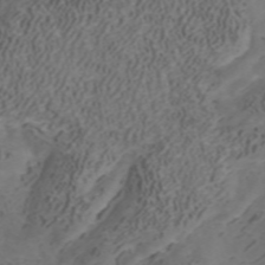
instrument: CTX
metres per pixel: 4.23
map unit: ANa
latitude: 42.3845
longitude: 33.5399
